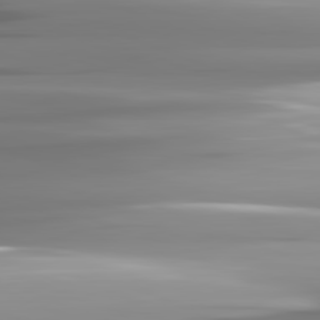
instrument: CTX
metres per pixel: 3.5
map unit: lApd
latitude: 82.1766
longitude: -142.6113
